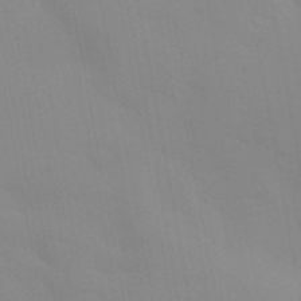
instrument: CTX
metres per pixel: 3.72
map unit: Aa
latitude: 32.4034
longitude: -145.8583
